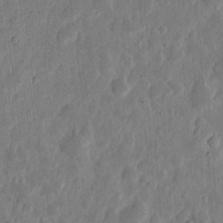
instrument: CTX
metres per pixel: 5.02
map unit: eHh
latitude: 6.9136
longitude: -70.7435
